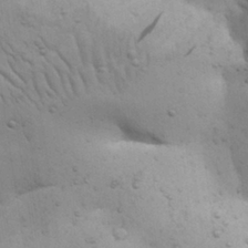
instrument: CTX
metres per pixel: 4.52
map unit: Nhu
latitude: 28.4412
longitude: -71.4237
